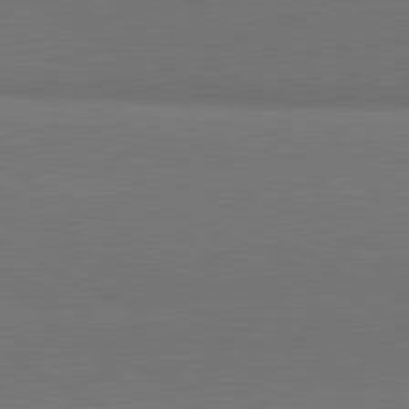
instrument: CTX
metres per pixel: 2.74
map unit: lApd
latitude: 81.2159
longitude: 146.9919
